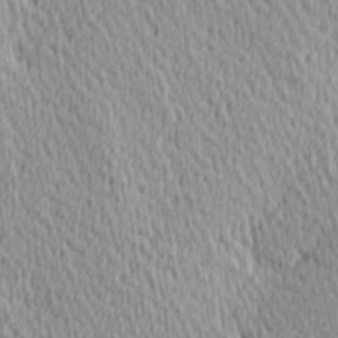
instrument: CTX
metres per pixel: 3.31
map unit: Hve
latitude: 1.6316
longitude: -124.4223
